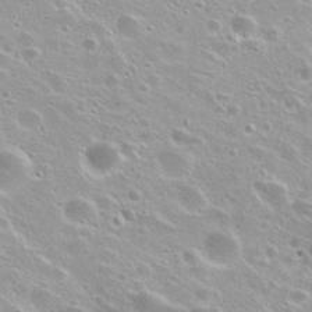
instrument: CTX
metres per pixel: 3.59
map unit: Nhu
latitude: 27.8206
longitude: -50.8002
